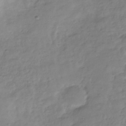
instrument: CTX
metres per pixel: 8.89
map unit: Hve
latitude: -32.2551
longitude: 91.1809
